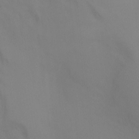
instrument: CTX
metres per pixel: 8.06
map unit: Ht
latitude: -5.4076
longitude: -28.1767
